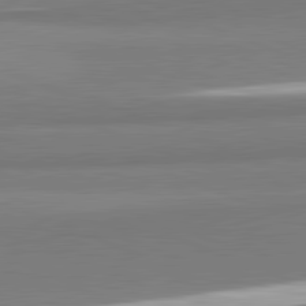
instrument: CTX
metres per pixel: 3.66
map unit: lApd
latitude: 82.1011
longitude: 173.3132
